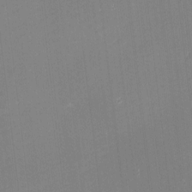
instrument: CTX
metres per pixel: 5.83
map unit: eHh
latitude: -2.1416
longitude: -80.5546
